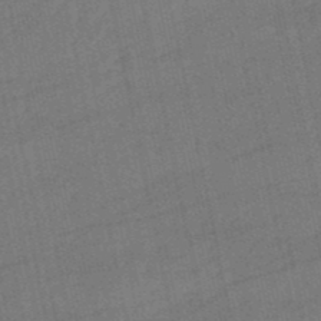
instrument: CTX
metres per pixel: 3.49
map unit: lHb
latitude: -49.6533
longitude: 78.5195
